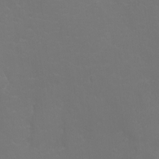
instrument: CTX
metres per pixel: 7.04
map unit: Ht
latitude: -2.8974
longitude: -19.1781
